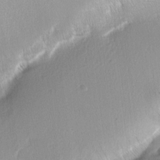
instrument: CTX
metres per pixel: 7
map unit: lAa
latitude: -5.2565
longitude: -130.1767
